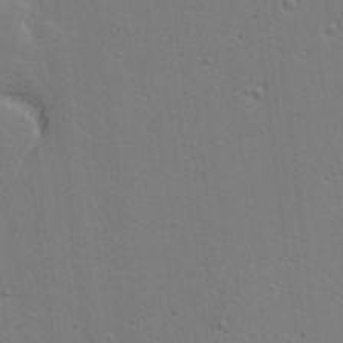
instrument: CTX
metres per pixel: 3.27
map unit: lAa
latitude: 13.2159
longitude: -107.5371
